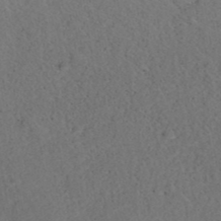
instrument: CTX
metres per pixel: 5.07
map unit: ANa
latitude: 39.5938
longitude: 21.6344
